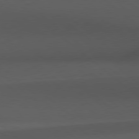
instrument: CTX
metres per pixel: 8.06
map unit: Hpe
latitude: 78.6869
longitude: -161.9339
